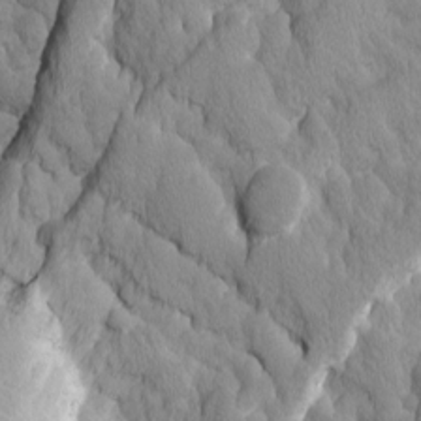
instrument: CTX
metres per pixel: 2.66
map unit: Ave
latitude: -11.3510
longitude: -118.7435
